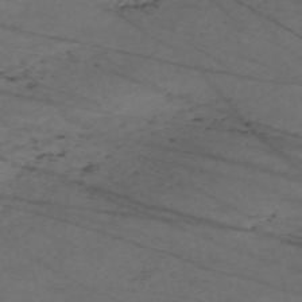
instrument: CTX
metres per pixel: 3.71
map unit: Nve
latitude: -59.5399
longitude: 61.4265
